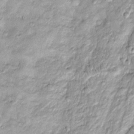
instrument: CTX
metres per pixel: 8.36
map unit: Htu
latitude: -4.5007
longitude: 159.4454
